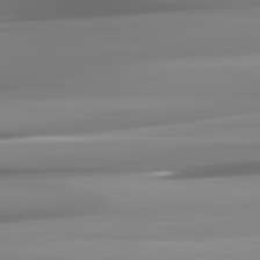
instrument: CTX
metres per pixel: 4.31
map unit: lApd
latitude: 81.9717
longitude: -136.0633
